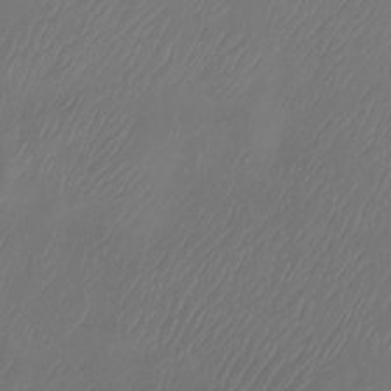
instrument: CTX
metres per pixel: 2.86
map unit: Htu
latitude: -14.0472
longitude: -49.3293
